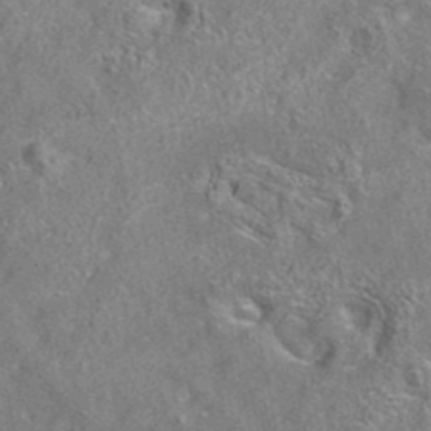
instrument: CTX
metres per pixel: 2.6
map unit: eAb
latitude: 35.6882
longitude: 112.8786
